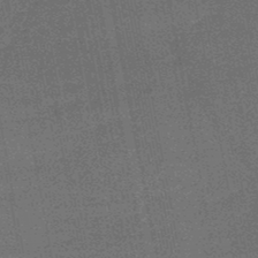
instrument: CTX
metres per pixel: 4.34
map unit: HNb
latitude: -47.5399
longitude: -39.0269
